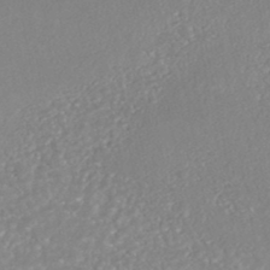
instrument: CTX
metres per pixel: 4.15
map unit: HNhu
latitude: -46.5007
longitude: 97.9367
